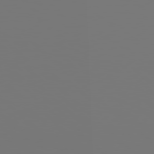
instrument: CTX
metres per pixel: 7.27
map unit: Hpe
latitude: 78.1011
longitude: -176.8947
